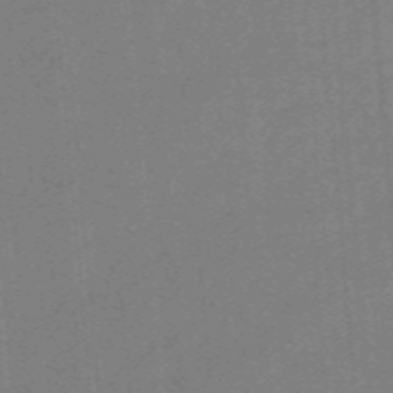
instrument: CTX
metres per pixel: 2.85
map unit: eHb
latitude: -44.6330
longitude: 87.5966
